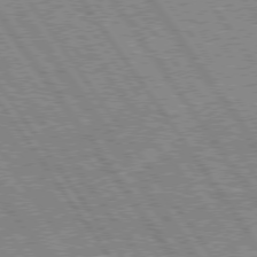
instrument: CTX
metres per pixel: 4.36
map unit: Hpe
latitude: 75.5749
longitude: -155.6505
